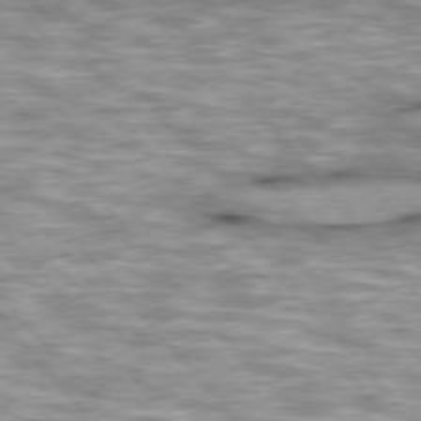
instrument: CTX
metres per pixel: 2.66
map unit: lApd
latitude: 76.1577
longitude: -49.4048
